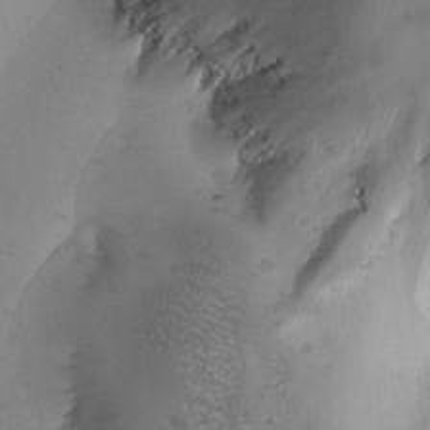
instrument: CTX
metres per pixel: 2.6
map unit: Ave
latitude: -7.6344
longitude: -119.4804
